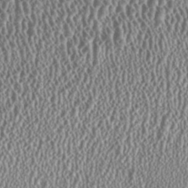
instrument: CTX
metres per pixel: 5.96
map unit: HNhu
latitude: 0.1011
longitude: 0.4440
